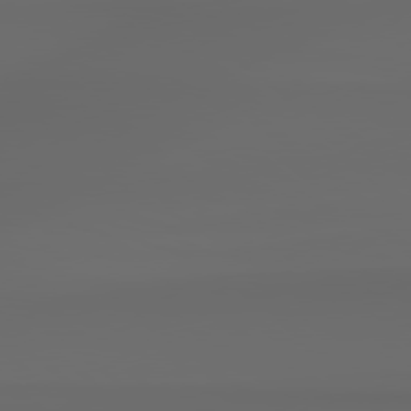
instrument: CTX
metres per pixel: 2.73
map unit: Hpe
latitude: 78.7435
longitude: -135.9150
